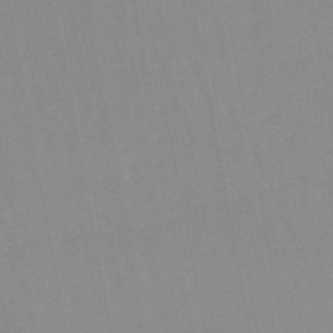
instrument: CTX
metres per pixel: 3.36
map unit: lHb
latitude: -44.8219
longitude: 77.1620
